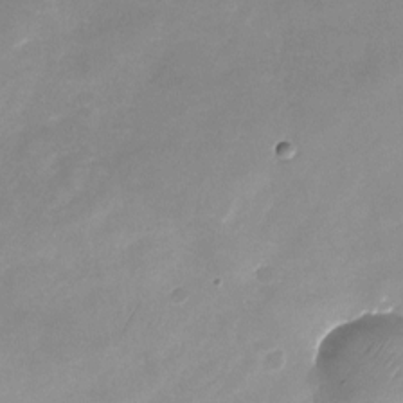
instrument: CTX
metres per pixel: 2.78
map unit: Nhu
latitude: -24.5574
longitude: -69.9339
